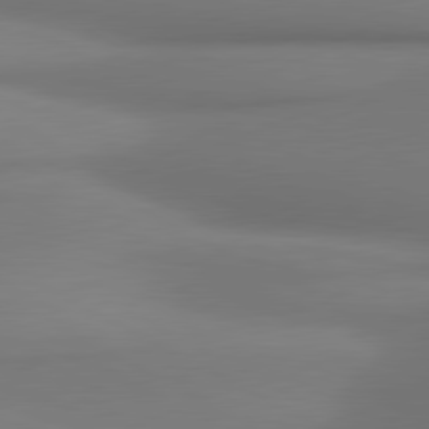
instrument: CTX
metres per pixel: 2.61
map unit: lApd
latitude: 80.9703
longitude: 178.0472
